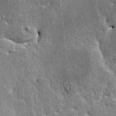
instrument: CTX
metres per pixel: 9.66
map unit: HNhu
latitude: 3.8772
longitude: 4.2361
